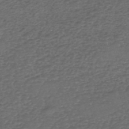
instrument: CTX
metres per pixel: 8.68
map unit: eHh
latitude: -54.8597
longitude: -89.9339
